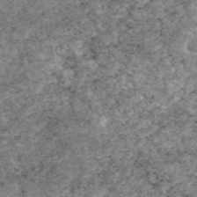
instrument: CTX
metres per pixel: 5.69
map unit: eAb
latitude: 48.4223
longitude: 121.7477
